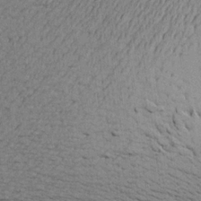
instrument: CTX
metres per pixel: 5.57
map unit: Aa
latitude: 22.4223
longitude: -144.6679
